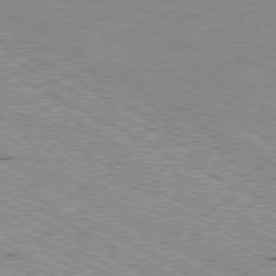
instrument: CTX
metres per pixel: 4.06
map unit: Ap
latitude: -80.5007
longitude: -52.4979
